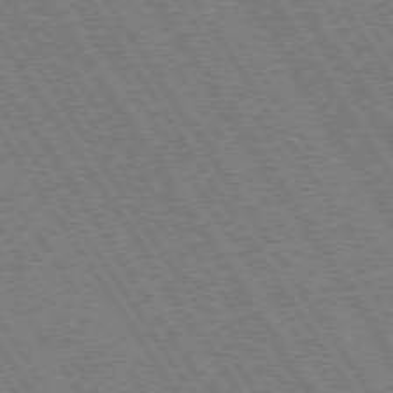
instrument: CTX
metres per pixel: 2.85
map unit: Hpe
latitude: 73.7828
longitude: -141.2725
